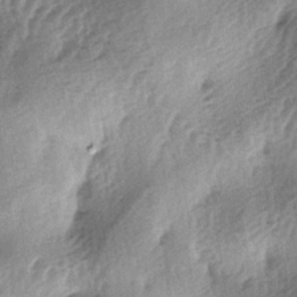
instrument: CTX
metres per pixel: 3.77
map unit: lAa
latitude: -4.2928
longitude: -125.2159
